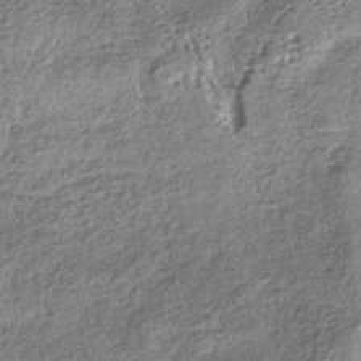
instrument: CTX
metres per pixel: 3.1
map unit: lHb
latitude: -38.8786
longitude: 67.7667
